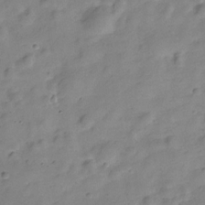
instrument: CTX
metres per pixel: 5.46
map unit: Hve
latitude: -28.8786
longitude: 92.8219
